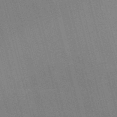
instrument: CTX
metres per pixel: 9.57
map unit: Nve
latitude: -57.9556
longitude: 62.6707
